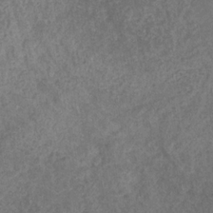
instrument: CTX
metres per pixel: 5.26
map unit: eHb
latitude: -31.1809
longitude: 71.6155
